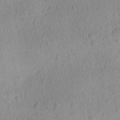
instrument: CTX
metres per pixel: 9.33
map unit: Ave
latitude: -9.0675
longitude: -121.7828
